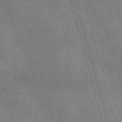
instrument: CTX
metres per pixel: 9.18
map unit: Nve
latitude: -59.2186
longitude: 65.8800
